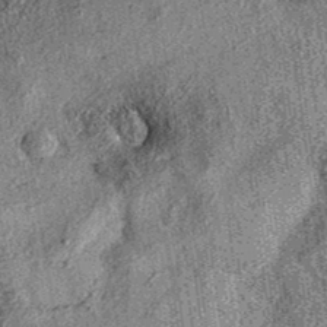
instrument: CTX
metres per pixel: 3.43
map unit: eAb
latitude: 36.6868
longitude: 107.2943
